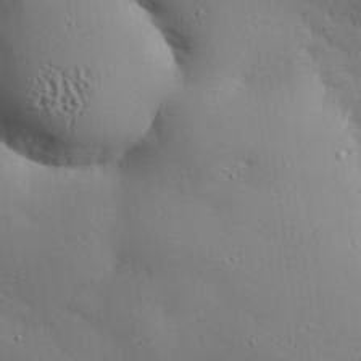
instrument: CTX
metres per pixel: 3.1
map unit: eHh
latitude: 29.1970
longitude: -82.5923
